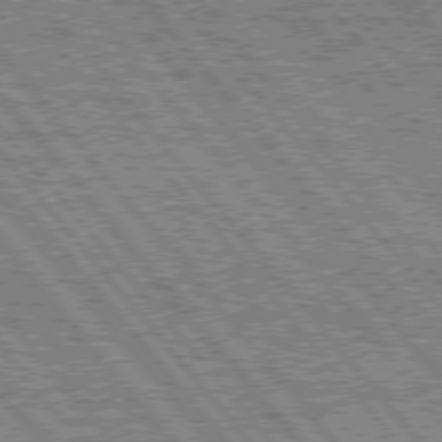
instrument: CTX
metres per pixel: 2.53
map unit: Hpe
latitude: 75.9906
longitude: -125.4804
